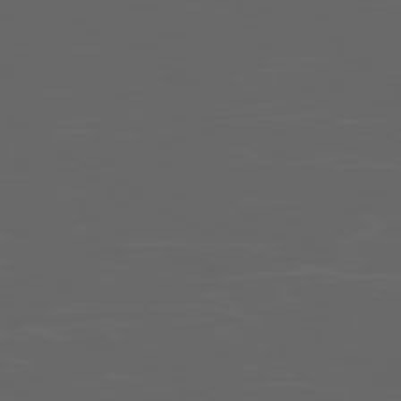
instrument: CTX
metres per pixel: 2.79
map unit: Ap
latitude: -78.9730
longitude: -75.2159
